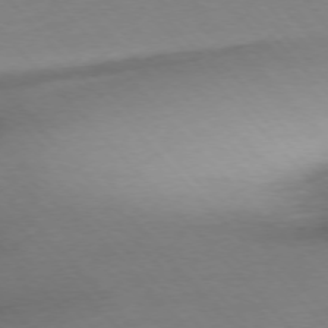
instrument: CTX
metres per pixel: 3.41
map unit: Ap
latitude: -76.5007
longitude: -80.5546
